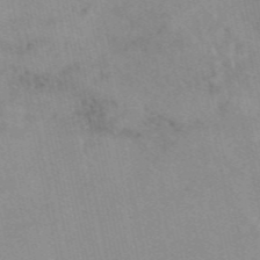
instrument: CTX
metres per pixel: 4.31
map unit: eAb
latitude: 48.9325
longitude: 104.3873
